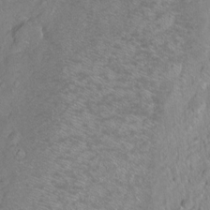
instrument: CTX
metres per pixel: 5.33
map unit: Ht
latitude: -6.8597
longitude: -36.3467
